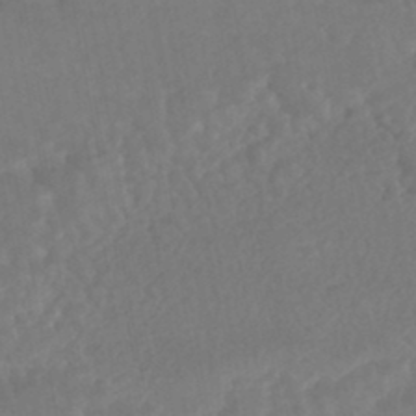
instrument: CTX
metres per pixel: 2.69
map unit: HNhu
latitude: -45.7289
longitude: 96.9353
